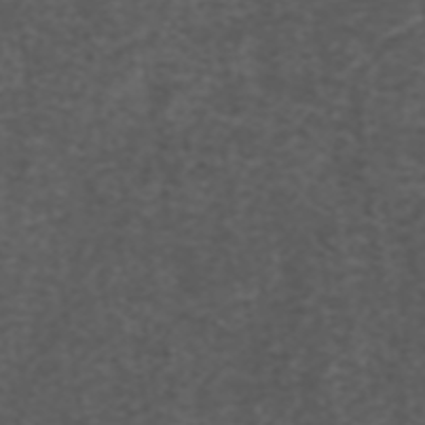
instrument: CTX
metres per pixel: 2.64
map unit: ANa
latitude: 39.0458
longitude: 24.4440
